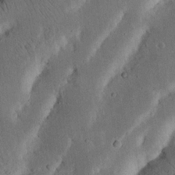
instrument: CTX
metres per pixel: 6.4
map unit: Nhu
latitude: 18.7624
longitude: -74.8191
